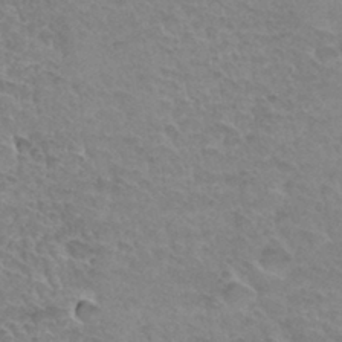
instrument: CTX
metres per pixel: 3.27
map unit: Hto
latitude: 34.1577
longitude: -45.9717
